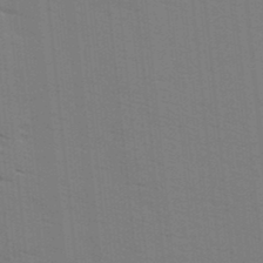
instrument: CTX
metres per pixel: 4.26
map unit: Ave
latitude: 14.4412
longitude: -102.5734
